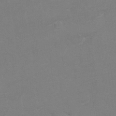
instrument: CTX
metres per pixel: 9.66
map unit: Hto
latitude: 7.2726
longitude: -36.0255
